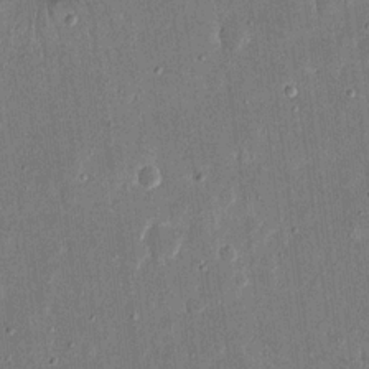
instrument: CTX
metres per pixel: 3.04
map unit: eHh
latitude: 16.8191
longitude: -70.7624
